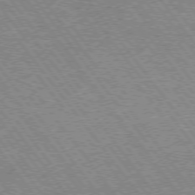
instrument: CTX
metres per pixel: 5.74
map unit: Hpe
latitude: 74.2334
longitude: -139.9906
